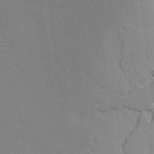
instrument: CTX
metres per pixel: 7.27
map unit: lAvf
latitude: 16.1200
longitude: -127.0837
